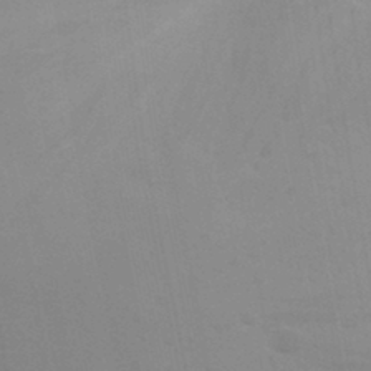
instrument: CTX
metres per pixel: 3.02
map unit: Nhu
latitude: 22.3467
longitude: -73.5560
